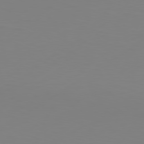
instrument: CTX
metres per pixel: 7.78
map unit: Hpe
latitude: 78.3090
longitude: -128.3845
